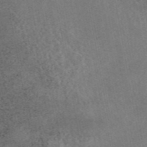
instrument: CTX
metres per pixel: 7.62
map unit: eAb
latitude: 45.3104
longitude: 124.1606
